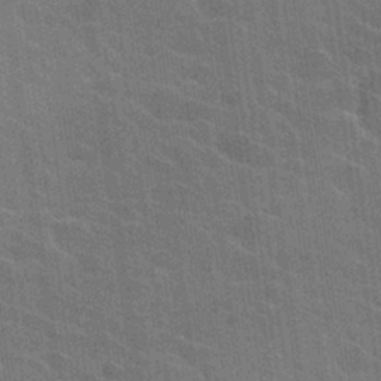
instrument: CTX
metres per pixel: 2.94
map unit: Hto
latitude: 25.6693
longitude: -43.3104
